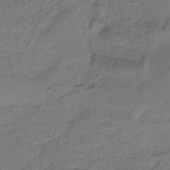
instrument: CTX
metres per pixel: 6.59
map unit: HNb
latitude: -34.4440
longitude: 60.0472
